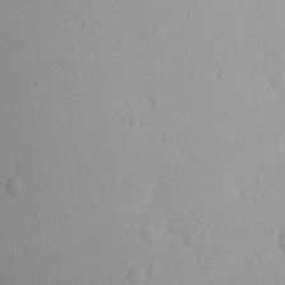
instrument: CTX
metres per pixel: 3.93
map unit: Aa
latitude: 14.1200
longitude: -142.6869
